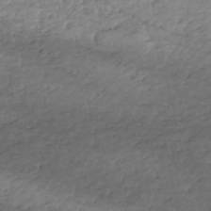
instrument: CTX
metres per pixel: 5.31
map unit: eHh
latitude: -51.6911
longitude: -24.2144
